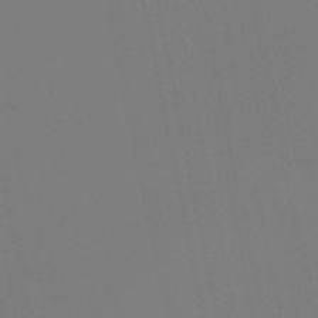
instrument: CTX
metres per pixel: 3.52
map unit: lHb
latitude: -49.4077
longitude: 75.0676
